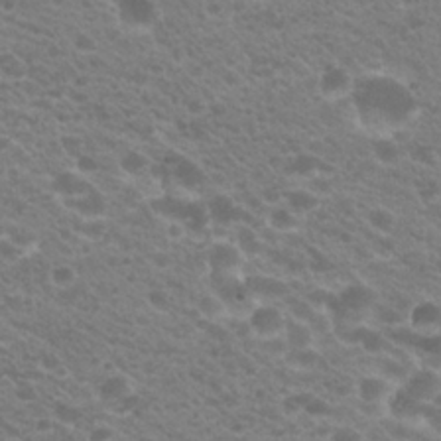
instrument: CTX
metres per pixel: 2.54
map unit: Hto
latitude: 22.9892
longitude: -35.8205
